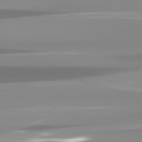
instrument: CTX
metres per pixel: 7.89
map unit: lApd
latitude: 82.0633
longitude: -137.3104
